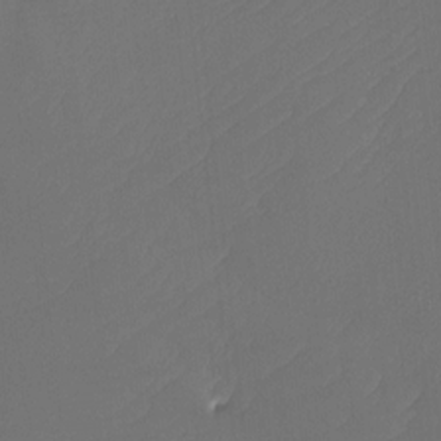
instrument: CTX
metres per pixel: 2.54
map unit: Ht
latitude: -4.6707
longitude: -62.4979
